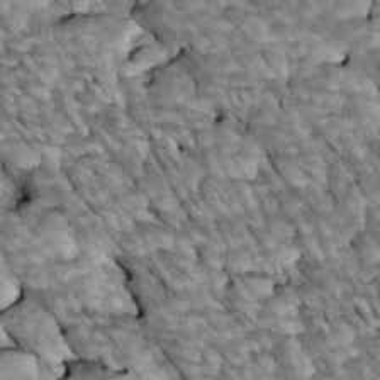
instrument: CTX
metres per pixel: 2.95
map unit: Htu
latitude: 1.8205
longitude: 143.6532
